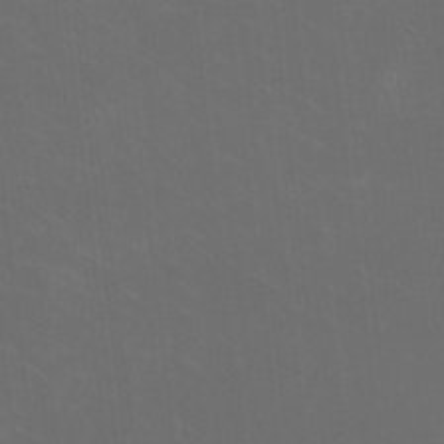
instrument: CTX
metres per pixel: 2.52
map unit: HNhu
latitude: 0.9136
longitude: -2.2522
